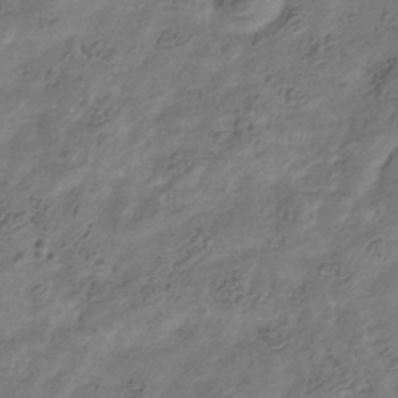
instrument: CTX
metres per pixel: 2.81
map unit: Hve
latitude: -35.1620
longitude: 89.6533
